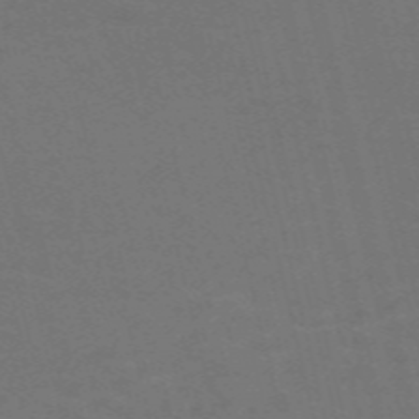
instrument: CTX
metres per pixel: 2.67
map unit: Nve
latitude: -59.1809
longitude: 63.3698
